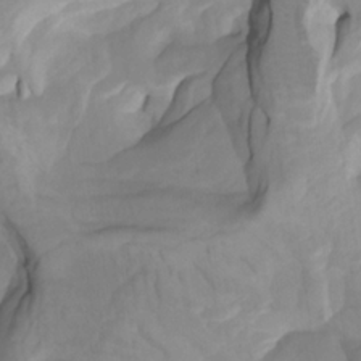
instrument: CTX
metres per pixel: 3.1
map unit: Htu
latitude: -8.4440
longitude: -65.5560
